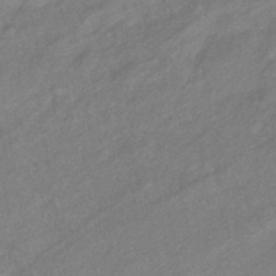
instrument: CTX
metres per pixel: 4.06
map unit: eHb
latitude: -40.7652
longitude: 83.0297
